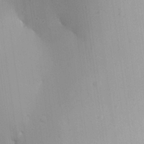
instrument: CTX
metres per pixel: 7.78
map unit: Aa
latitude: 26.4601
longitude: -131.0459
